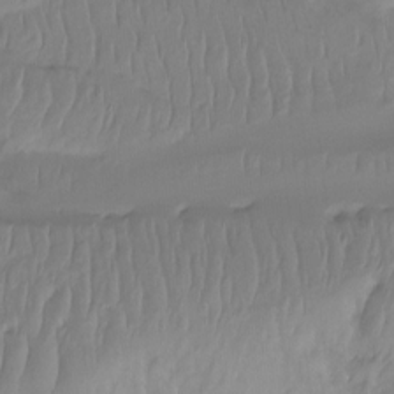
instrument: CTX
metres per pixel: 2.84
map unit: Htu
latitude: -15.1620
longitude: -45.7260
